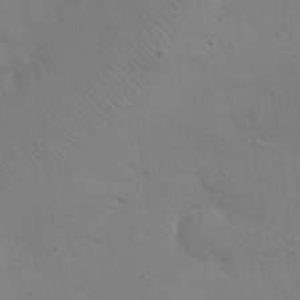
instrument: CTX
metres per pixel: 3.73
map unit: eHh
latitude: 25.4615
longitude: -69.7072
